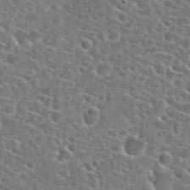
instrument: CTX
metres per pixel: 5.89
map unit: Hto
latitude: 24.8191
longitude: -47.1781
